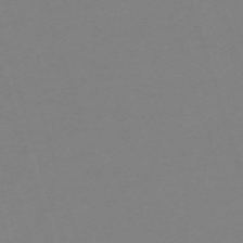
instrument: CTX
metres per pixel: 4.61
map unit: eHh
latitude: -63.0297
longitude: 49.1809
